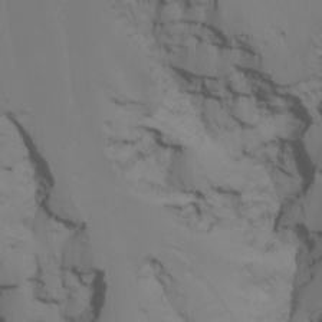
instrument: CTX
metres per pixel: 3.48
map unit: Nhu
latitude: -8.8975
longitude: -95.1592
